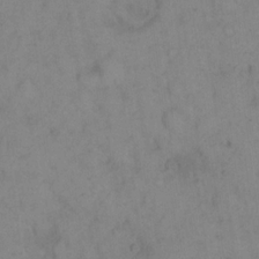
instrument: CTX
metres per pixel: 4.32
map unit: eHh
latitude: 18.1200
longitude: -64.9136
